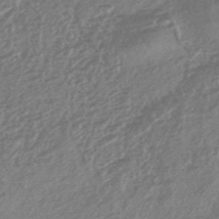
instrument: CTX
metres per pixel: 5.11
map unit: HNhu
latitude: -45.3321
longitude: 92.5196
